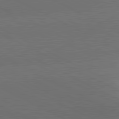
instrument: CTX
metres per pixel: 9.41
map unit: lApd
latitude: 81.3482
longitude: 135.3888
